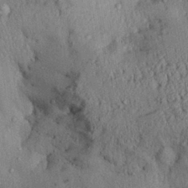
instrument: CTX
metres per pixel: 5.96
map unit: Aa
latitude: 28.7435
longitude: -134.7813
